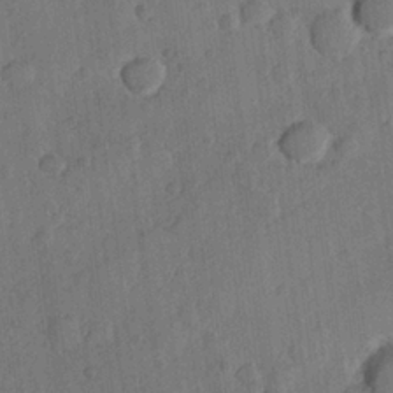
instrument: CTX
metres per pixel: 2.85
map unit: Hve
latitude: 23.7261
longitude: 148.7275
